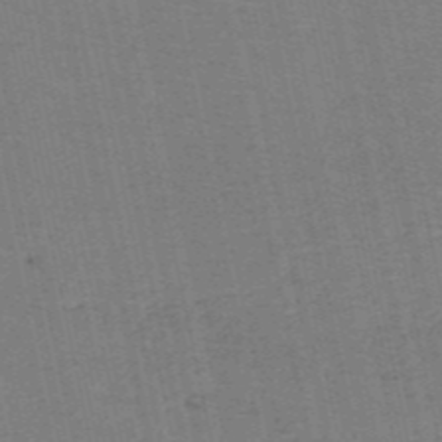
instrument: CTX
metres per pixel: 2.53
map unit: HNb
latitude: -53.9556
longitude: -45.1592
